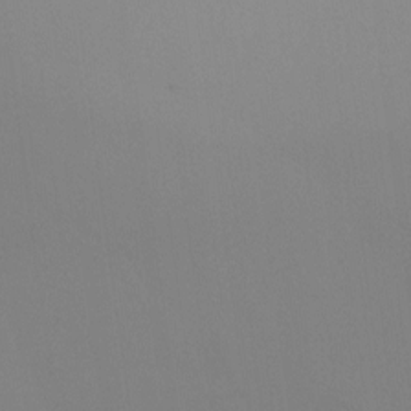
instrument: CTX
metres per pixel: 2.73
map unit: Ht
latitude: 1.6316
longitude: -25.1970
